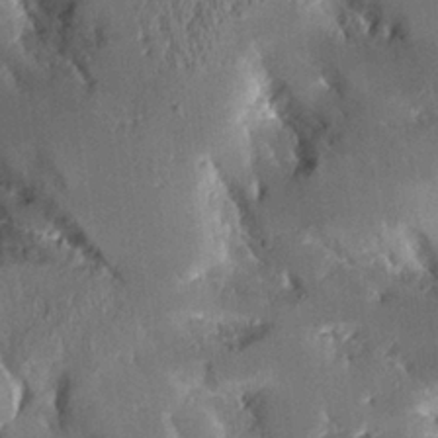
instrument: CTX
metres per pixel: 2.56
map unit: Aa
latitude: 10.3845
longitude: -126.0633
